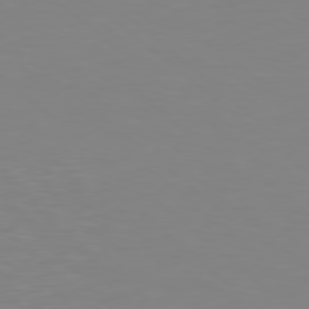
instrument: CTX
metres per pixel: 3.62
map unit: Hpe
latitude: 77.8772
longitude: -174.7813
